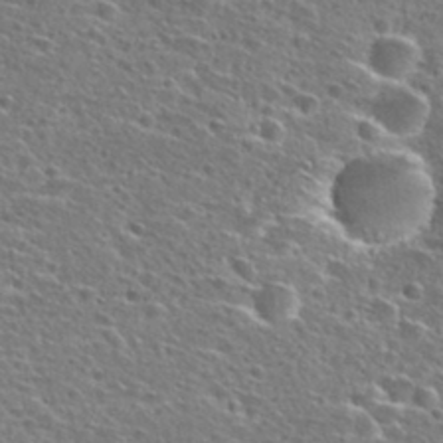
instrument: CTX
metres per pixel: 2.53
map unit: Hto
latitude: 27.6316
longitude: -47.9717
